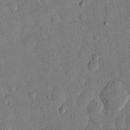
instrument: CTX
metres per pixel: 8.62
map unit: eHh
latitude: 13.1781
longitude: -68.0633
